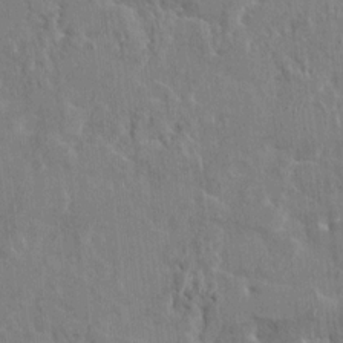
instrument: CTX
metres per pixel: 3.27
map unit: HNhu
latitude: 4.4034
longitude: -6.9514
